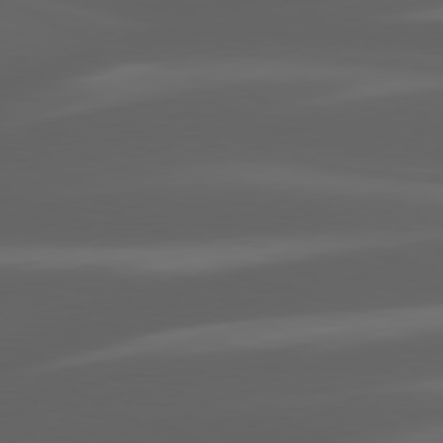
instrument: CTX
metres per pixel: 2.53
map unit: lApd
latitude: 80.3845
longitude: -144.6868
